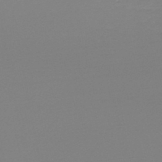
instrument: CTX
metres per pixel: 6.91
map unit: lHb
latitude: -44.6707
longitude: 64.0094
